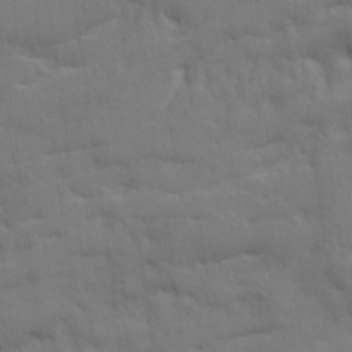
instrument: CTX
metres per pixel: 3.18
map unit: Ave
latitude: 19.6505
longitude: -129.3670
